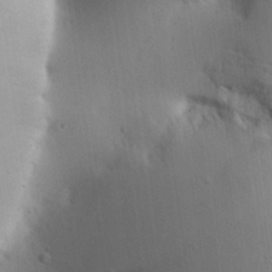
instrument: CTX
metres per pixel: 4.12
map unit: Aa
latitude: 25.1025
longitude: -137.1215
